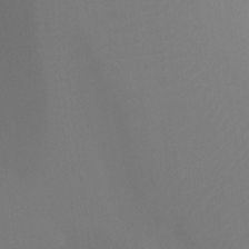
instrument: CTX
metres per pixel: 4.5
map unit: Ht
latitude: -9.7478
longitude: -33.6694
